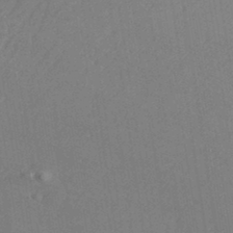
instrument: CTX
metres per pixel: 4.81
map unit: eHh
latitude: 34.2144
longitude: -132.7057
